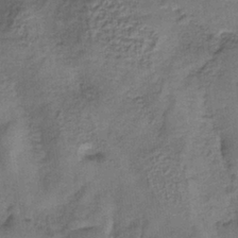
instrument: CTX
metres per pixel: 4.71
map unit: HNb
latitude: -35.8044
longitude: 57.3698
